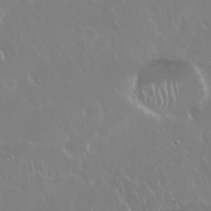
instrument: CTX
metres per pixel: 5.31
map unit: Nhu
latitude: 28.3845
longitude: -61.7827
